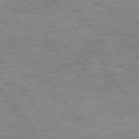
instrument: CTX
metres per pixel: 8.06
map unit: Hpe
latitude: 75.0270
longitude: -143.1214
